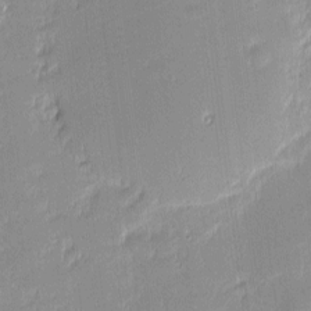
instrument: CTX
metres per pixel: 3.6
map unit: eHh
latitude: -2.7652
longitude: -82.7057
